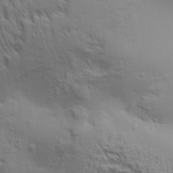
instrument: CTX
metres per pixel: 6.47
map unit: Aa
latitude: 29.0647
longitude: -134.4412
